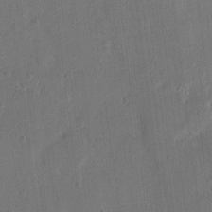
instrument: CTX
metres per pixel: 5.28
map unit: eHh
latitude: 14.3279
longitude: -69.0081
